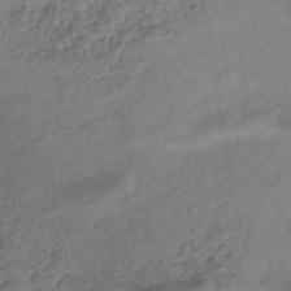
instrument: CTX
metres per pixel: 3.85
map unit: eHb
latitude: -42.4062
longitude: 84.1794
